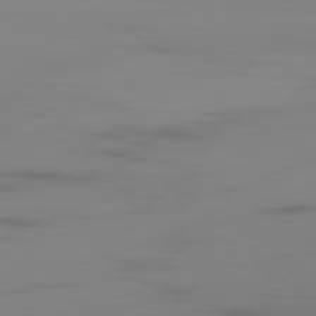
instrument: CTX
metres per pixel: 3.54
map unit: Ap
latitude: -78.8219
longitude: -78.8758
